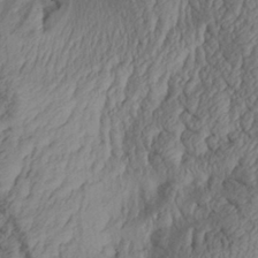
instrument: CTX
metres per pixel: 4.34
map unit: Aa
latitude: 30.2523
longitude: -133.9906
